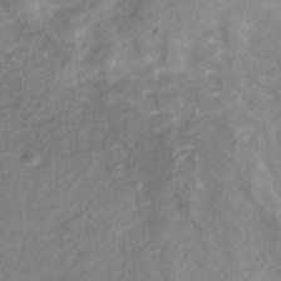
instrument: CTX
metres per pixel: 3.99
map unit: Nhe
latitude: -42.0472
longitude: -110.4034
